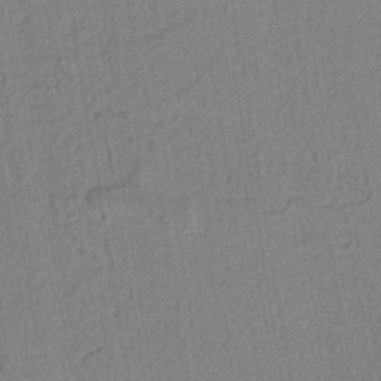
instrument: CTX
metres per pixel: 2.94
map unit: lAvf
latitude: 8.8947
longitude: 165.1998
